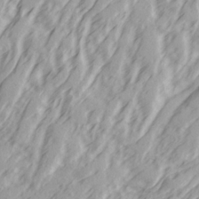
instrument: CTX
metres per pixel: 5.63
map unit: Ave
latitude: 21.7828
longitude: -131.9906
